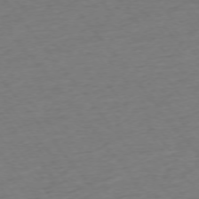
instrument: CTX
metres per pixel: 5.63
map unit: Ap
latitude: -75.3510
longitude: -82.8380
